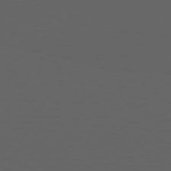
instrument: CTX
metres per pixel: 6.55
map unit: Hpe
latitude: 73.9528
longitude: -127.2159
